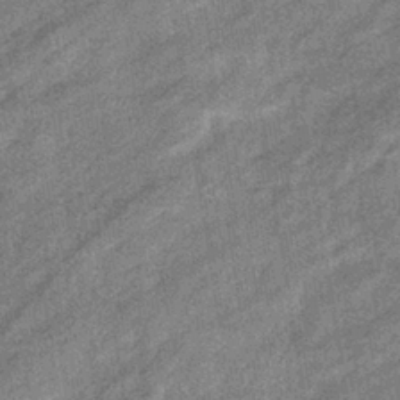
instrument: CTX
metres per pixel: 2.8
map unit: eHb
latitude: -38.3873
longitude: 78.9919
